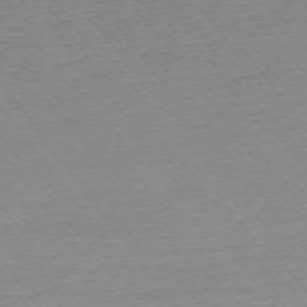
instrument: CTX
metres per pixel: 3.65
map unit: Ap
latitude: -75.0109
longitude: -82.5356
